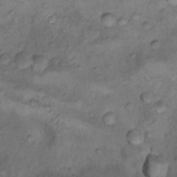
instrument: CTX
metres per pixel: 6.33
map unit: Nhu
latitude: 10.6113
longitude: -26.9136
